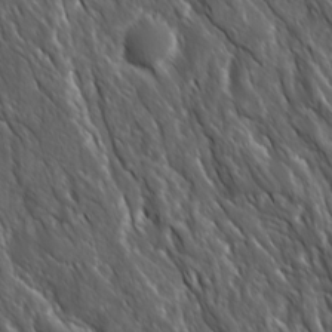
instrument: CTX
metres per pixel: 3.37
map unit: Ave
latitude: 15.7261
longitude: -133.0081
